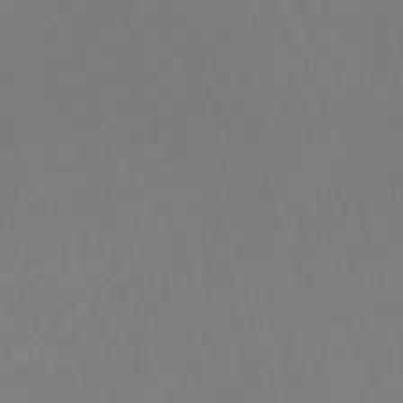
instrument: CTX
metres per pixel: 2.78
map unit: HNb
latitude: -50.5952
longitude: -53.3860
